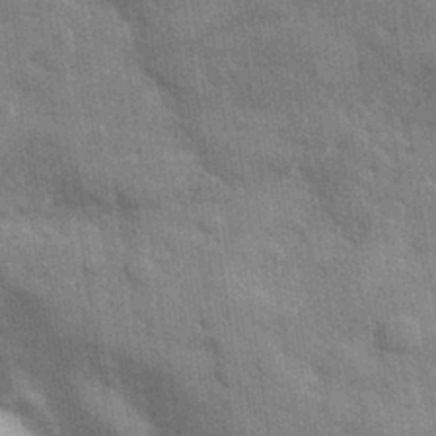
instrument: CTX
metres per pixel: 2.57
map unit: eHh
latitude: 31.9906
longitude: -70.8002
